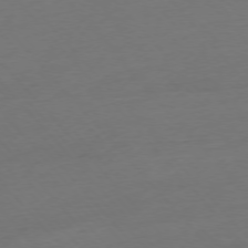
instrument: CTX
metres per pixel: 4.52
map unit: Ap
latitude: -75.9745
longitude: -71.1214
